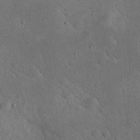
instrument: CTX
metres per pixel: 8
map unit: eHh
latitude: 24.0633
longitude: -67.0836
